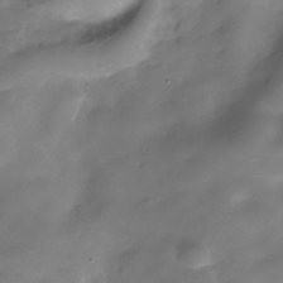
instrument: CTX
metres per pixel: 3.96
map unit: Hve
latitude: -30.2172
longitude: 91.2943
